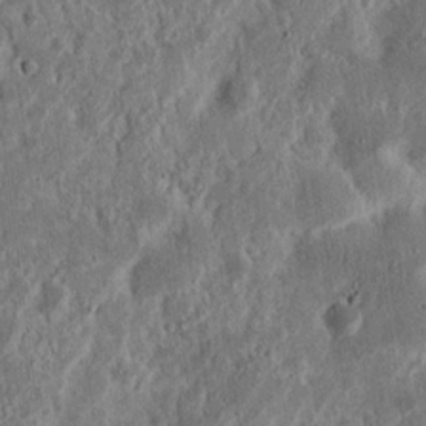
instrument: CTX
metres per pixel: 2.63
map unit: Nhu
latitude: 14.7625
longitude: -74.1578
